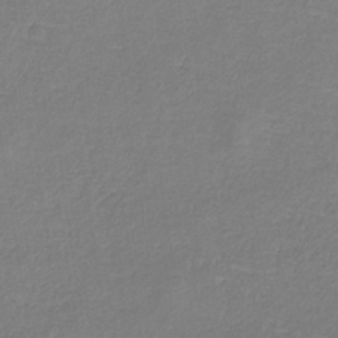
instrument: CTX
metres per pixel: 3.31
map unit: HNb
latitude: -34.4440
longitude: 55.1620
